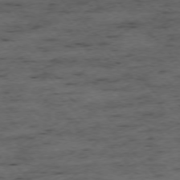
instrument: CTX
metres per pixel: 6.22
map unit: Ap
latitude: -76.4440
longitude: -87.2726
